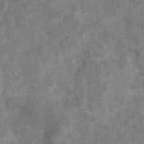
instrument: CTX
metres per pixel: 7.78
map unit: eHb
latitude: -35.2943
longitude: 76.6141
